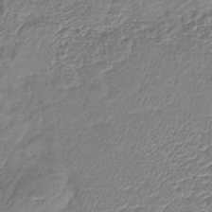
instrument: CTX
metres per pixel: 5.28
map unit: lHb
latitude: -42.6329
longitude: 76.1417
